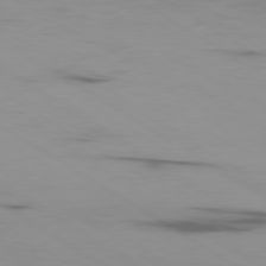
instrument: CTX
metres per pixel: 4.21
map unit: Ap
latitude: -80.1795
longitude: -103.1214
